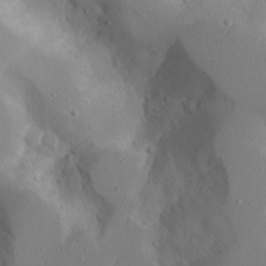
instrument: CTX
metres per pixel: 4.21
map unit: Aa
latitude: 23.6694
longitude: -127.3104
